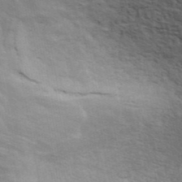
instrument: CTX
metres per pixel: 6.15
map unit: ANa
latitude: 42.7813
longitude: 29.2187
